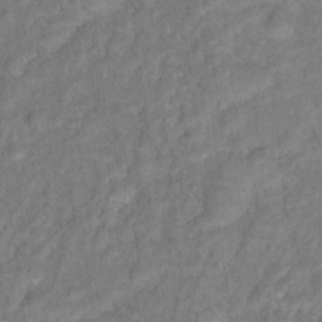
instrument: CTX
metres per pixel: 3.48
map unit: Hto
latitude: 16.7246
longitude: -40.4034
